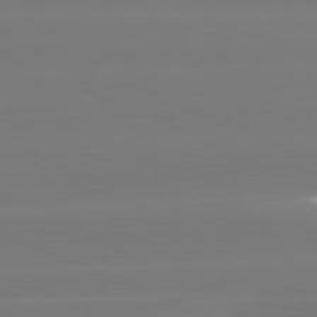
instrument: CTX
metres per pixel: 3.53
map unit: lApd
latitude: 81.6505
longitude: -134.7246
